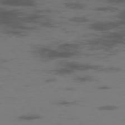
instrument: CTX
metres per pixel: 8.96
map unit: Hpe
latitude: -75.7478
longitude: -19.7638
